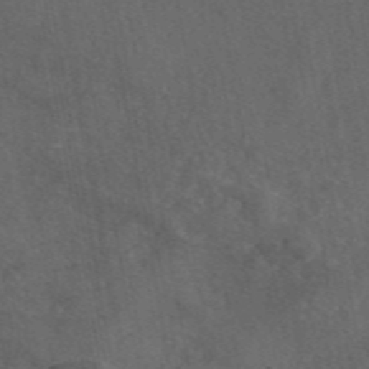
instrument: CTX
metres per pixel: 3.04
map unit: eAb
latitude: 46.4979
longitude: 112.3495
